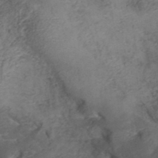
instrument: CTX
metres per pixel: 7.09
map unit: ANa
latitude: 37.2726
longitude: 19.6533
